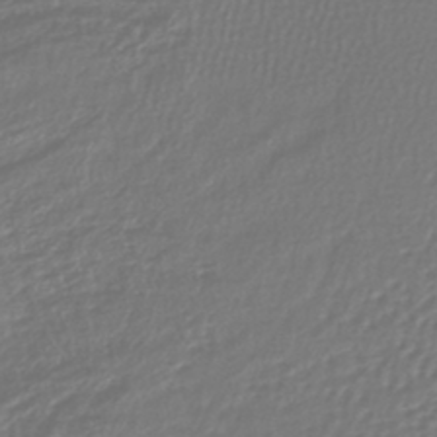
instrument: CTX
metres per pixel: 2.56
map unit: lHb
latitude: -42.3873
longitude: 69.2942
